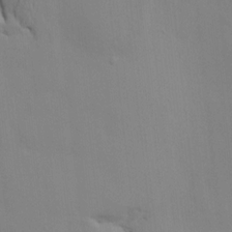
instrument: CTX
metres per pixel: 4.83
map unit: HNhu
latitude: 5.0080
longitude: -4.3089
